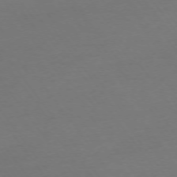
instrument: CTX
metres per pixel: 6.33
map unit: Ap
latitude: -74.2740
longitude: -72.4601
